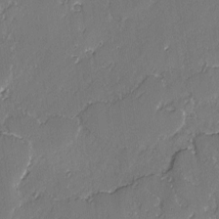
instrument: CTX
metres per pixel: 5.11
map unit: lAvf
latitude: -2.3495
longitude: -107.2915
